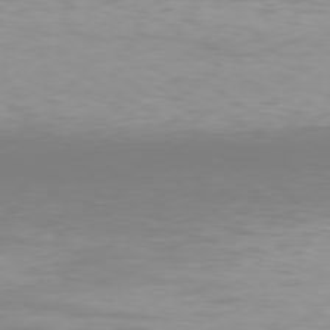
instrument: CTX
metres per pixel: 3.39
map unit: Hpe
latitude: 78.3090
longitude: -134.7435
